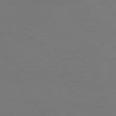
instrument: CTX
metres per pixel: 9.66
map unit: Ap
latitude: -76.1606
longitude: -79.1592
